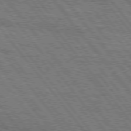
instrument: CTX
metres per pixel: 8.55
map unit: Hpe
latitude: 75.4426
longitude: -153.0648
